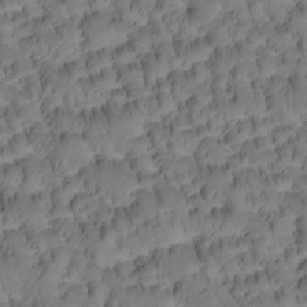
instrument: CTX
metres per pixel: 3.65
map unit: Htu
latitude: -4.0283
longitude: 173.2754
